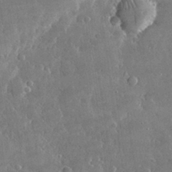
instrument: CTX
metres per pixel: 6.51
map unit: lHvf
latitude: 31.6505
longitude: -93.6882
